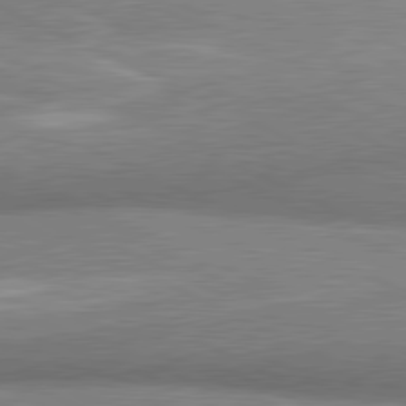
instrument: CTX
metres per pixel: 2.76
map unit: lApd
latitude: 80.9703
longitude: 164.2740
